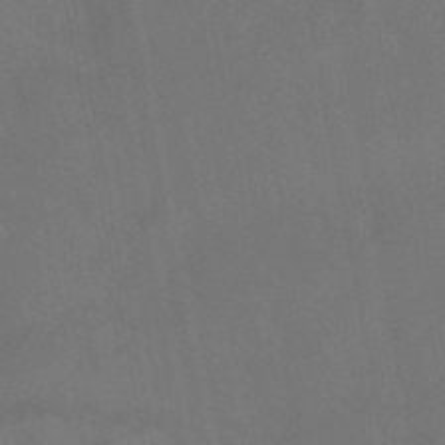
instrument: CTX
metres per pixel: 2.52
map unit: HNhu
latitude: -41.0675
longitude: 103.2376
